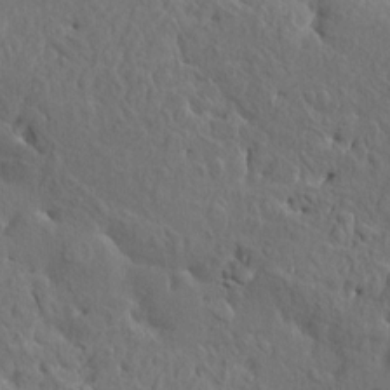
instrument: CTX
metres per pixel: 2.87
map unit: HNhu
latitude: 4.0444
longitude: 6.5573
